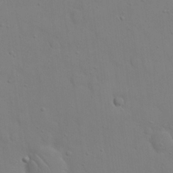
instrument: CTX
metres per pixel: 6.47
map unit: eHh
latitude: 20.0822
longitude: -61.4615
